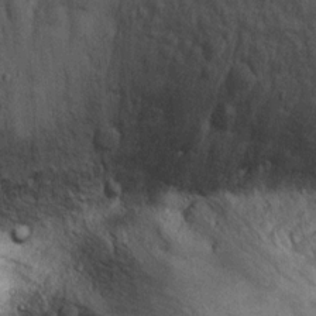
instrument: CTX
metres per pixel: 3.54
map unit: Ht
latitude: 9.4804
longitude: -36.9136
